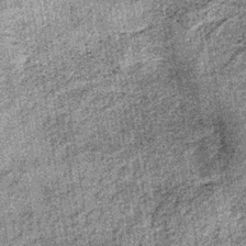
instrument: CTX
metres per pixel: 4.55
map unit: lHb
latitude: -36.4251
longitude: 64.6141
